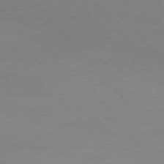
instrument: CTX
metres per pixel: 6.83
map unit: Ap
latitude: -76.4818
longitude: -72.1200
